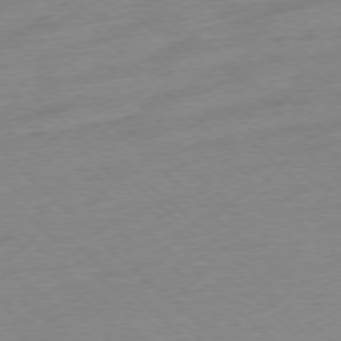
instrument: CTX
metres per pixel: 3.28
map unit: Ap
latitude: -77.4454
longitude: -97.5560
